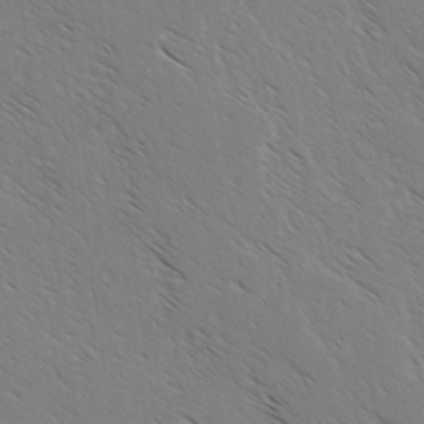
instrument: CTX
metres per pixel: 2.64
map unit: lAvf
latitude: -3.0486
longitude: -113.2726
